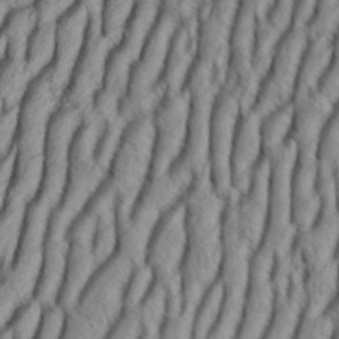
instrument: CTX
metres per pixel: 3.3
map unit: Aa
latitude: 33.6127
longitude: -137.0270
